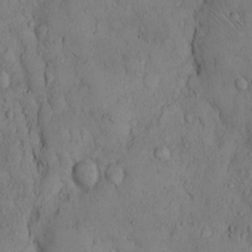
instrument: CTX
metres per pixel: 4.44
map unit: Hto
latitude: 10.0633
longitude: -57.7638
